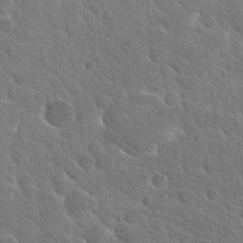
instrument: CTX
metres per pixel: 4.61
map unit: Hto
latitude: 27.7639
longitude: -38.5546
